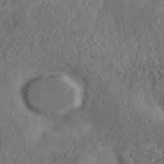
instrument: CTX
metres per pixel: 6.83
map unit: ANa
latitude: 45.4237
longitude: 46.2172
